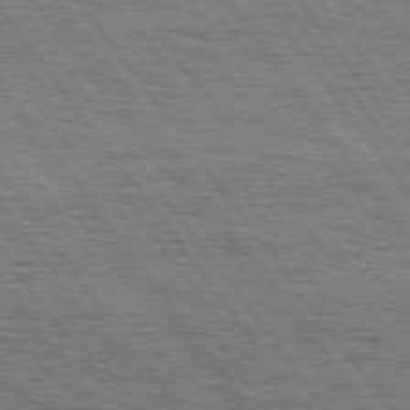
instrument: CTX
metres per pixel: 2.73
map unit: Hpe
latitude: 75.1970
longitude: -152.4034
